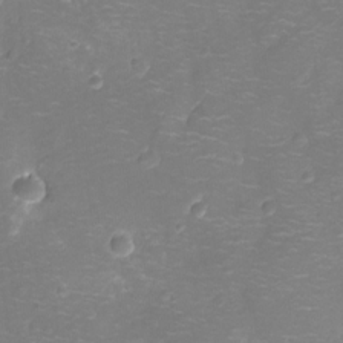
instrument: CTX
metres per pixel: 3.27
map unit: Ht
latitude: -10.9164
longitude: -23.2915
